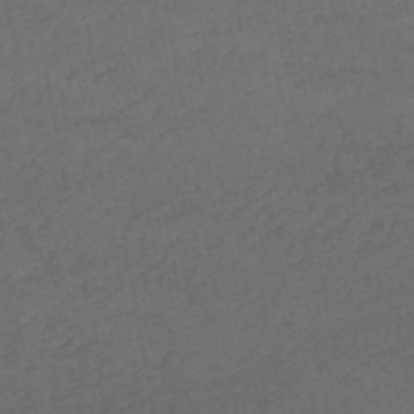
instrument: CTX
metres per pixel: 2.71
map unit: lHb
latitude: -46.1605
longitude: 67.5777
